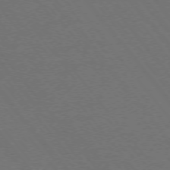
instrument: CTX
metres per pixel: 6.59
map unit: Ap
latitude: -75.9367
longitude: -74.8002
